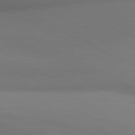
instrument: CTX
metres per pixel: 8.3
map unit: lApd
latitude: 80.9703
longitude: 132.5007
